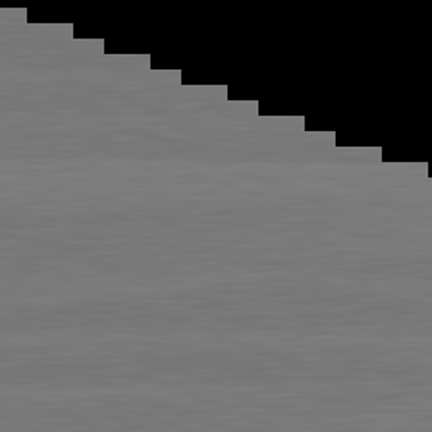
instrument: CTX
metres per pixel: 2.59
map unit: lApd
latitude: 82.4601
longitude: 166.4062
